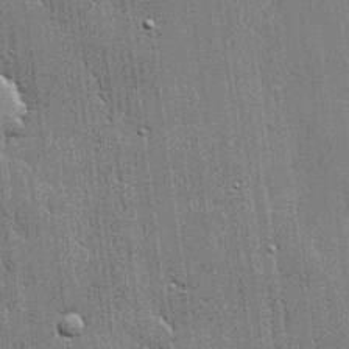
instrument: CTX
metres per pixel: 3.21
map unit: lHvf
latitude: 20.7058
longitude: 142.8219
